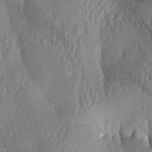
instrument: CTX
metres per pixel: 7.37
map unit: lAa
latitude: -6.8219
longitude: -129.4048
